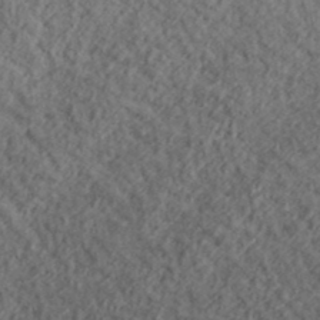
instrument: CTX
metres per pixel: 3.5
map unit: lHvf
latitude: 38.2522
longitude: -90.9703
